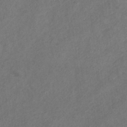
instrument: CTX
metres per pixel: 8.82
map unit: eHb
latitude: -30.9352
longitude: 70.4818
